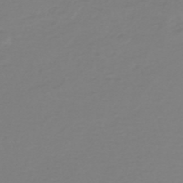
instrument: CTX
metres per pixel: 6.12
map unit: HNb
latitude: -46.3684
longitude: 54.6708
